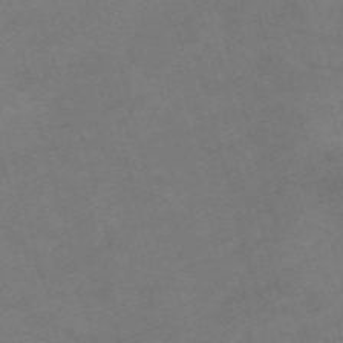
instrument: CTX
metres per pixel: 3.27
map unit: Nve
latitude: -58.7652
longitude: 51.3510
